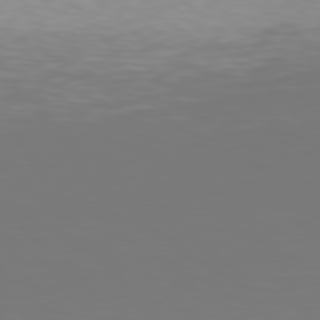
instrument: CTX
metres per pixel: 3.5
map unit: Hpe
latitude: 78.5735
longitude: -167.8394
